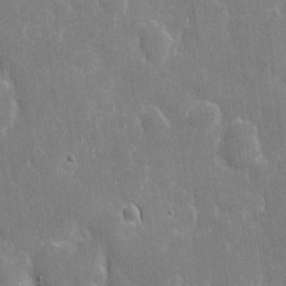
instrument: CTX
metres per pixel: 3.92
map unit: eHh
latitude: 6.0822
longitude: -69.8017
